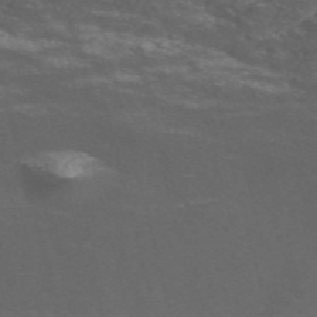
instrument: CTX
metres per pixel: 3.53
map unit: Nve
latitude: -57.3698
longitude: 54.3495
